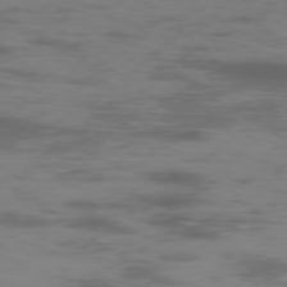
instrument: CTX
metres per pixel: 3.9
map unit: Hpe
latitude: -76.0283
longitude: -10.8380
